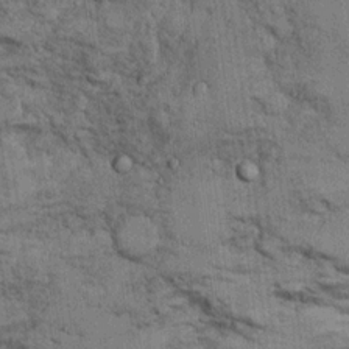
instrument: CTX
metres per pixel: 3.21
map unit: Hto
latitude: 14.5924
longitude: -34.2144
